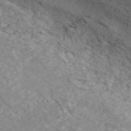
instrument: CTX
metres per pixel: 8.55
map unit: ANa
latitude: 46.4979
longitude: 26.9730
